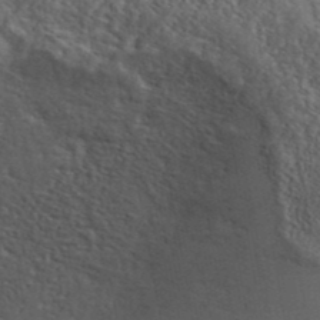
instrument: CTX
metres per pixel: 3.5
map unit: ANa
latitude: 42.4601
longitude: 51.1242
